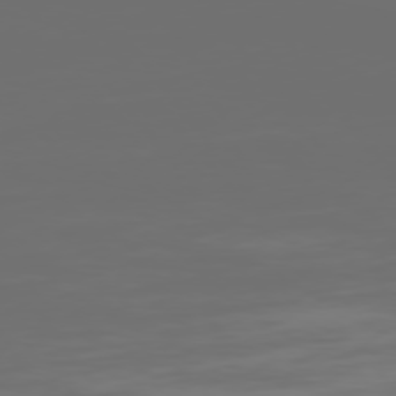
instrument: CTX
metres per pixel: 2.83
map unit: Hpe
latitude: 75.1592
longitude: -129.0458
